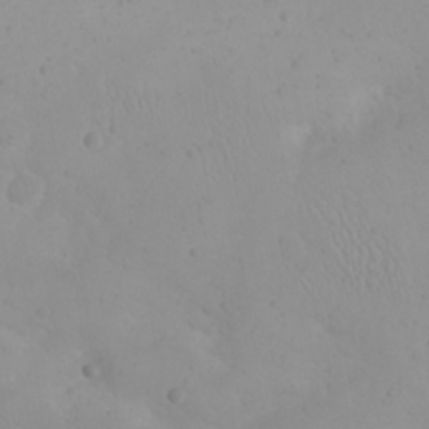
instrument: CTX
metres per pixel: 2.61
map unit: eHh
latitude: 21.3104
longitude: -64.6113
